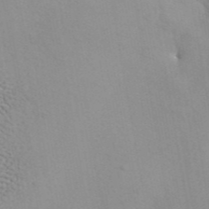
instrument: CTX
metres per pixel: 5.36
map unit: ANa
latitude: 44.9892
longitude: 38.4440
